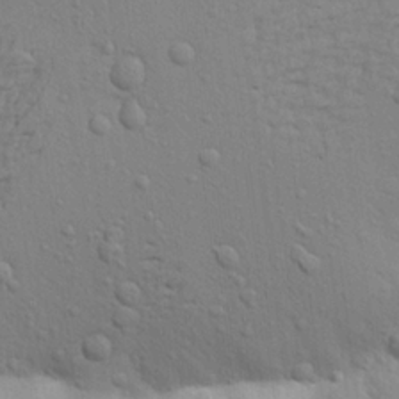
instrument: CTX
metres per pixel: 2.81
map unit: Aa
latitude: 20.8191
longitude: -148.2145
